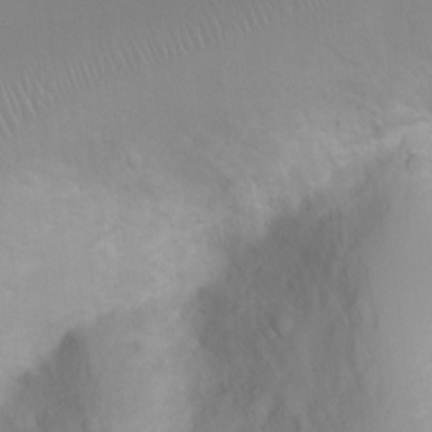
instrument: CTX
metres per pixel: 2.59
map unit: Ht
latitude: -0.3118
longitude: -18.5734
